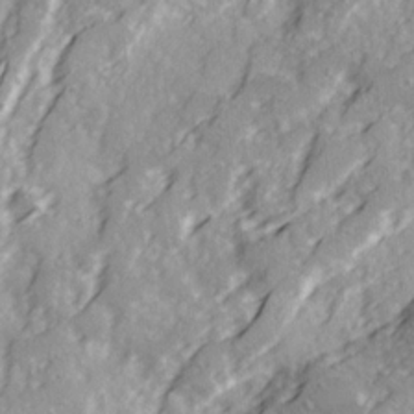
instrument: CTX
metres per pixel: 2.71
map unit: Ave
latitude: 21.5938
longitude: -131.7261
